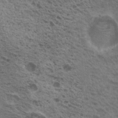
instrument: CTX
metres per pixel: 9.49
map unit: Nhu
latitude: 20.5546
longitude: -31.1970
